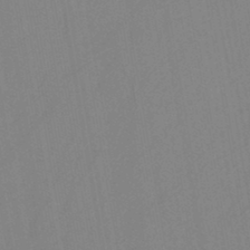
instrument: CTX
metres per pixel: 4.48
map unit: HNb
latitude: -46.2550
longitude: -39.5371
